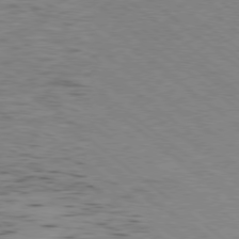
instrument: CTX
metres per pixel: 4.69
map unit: Ap
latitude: -79.3320
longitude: -101.0270
